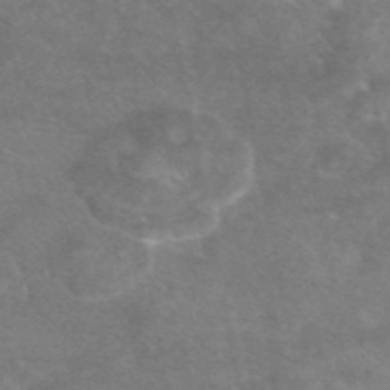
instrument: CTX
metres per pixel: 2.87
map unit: eAb
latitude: 47.1970
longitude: 119.7289
